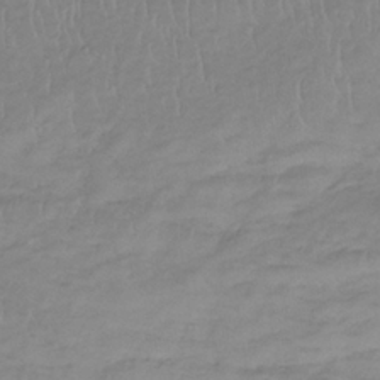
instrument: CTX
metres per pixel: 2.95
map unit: lHb
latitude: -34.1039
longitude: 66.4629
